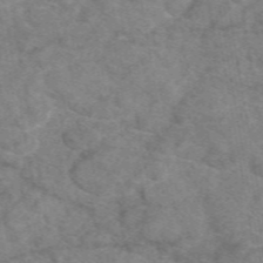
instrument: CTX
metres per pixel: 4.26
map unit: eAb
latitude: 49.0836
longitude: 111.0486
